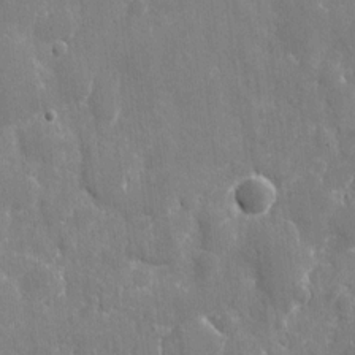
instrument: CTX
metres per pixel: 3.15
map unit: eHh
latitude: 9.8206
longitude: -70.2711
